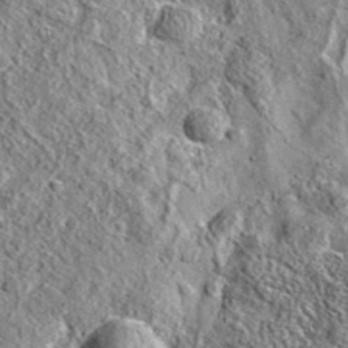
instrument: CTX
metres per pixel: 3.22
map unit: eAb
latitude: 36.5923
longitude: 109.9367
